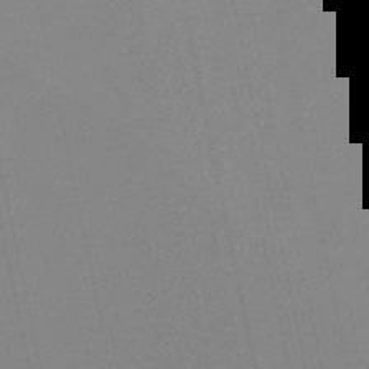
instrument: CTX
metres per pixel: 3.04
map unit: eHb
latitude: -50.9542
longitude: 72.1417
